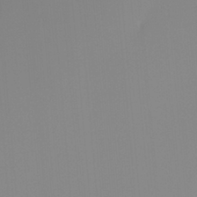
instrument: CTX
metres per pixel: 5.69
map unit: Ht
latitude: -13.6722
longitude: -50.9702
